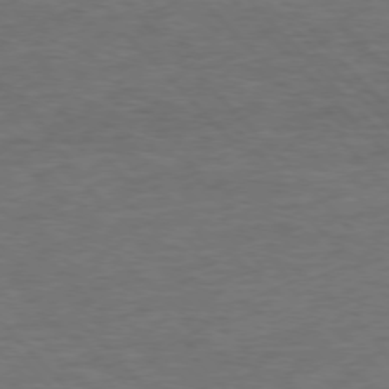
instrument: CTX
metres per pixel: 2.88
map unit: Ap
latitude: -77.5777
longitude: -83.5371
